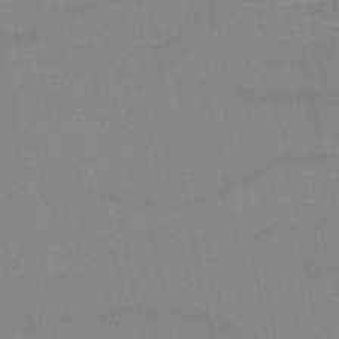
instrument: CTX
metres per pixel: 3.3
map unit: HNb
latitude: -51.2187
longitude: -46.0633
